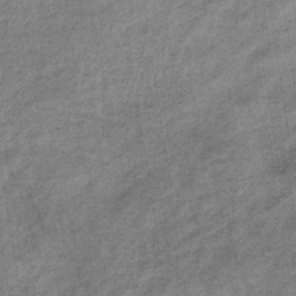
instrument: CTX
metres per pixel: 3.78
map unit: eHb
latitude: -36.1983
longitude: 77.8611
